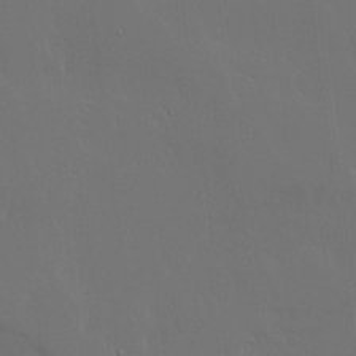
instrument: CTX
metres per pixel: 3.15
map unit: Ave
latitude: 15.7639
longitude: -139.4993
